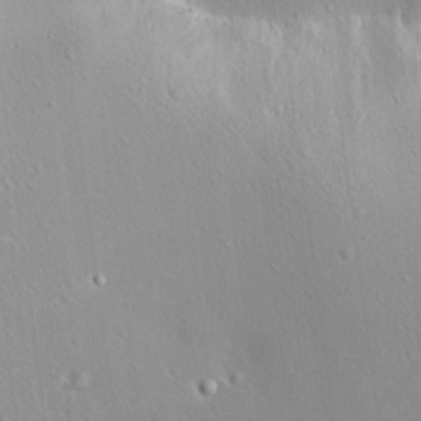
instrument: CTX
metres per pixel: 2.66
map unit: Aa
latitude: 12.5357
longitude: -142.8569
